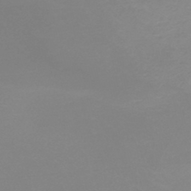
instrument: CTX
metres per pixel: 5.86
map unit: HNb
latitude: -44.9164
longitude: -45.1970
